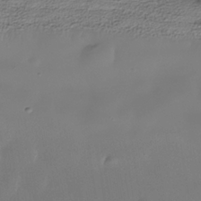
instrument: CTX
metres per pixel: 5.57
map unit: Nhe
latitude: -38.4629
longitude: -118.3656
